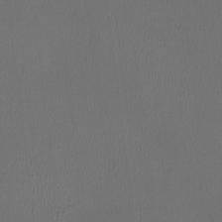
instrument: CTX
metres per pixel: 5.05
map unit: HNhu
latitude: -3.0864
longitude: -2.8380
